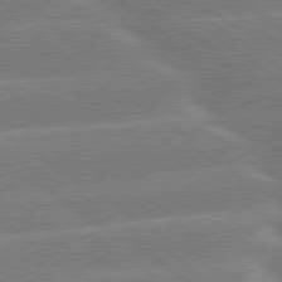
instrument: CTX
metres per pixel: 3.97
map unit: lApd
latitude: 79.7261
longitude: -130.2145
